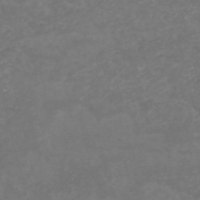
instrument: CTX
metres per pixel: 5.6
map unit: HNb
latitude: -54.3873
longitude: -36.0822
